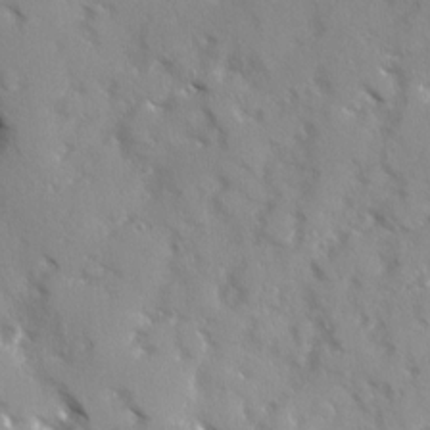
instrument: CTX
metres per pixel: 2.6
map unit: Ave
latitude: 12.8758
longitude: -101.6316
